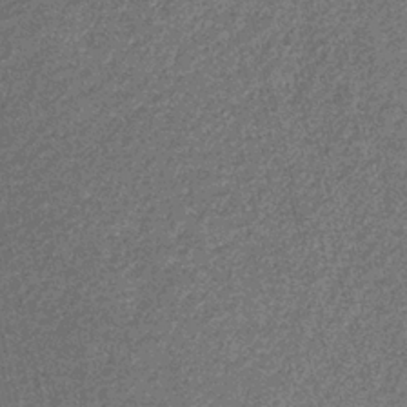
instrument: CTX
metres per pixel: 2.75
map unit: eHb
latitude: -32.1417
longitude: 70.9920
